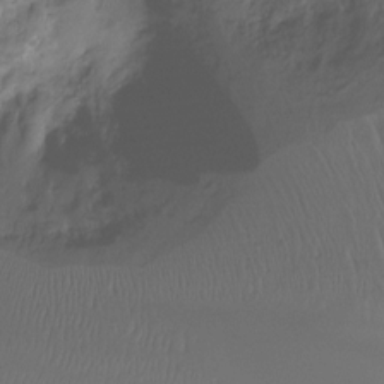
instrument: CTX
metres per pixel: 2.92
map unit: Htu
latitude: -14.3684
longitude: -44.8380
